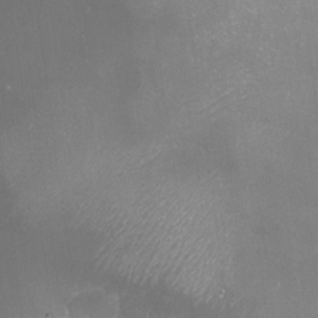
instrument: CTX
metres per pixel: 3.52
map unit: Nve
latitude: -18.3117
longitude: -59.6505
